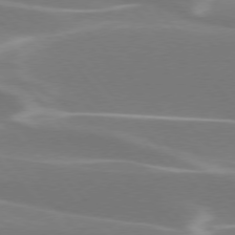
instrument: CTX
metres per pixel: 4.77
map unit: lApd
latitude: 75.9339
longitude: -63.8206
